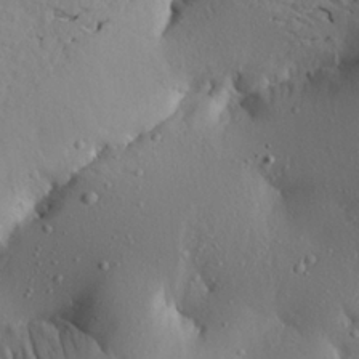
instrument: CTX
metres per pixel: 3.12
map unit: Aa
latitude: 20.5546
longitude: -148.4790
